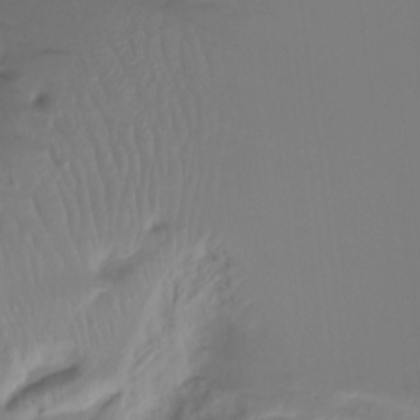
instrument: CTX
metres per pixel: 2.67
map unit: Htu
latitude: -14.5385
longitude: -45.4993
